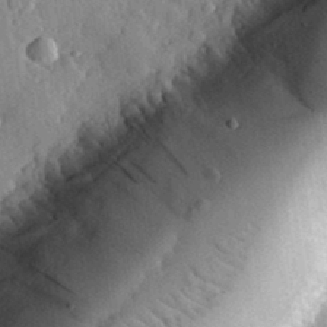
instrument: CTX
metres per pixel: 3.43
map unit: eHh
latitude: 31.6127
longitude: -80.4412
